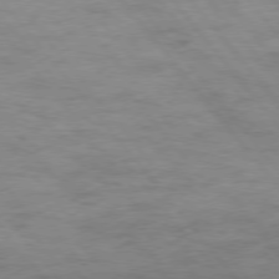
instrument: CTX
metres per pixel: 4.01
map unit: Hpe
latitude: 75.2726
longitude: -141.8772
